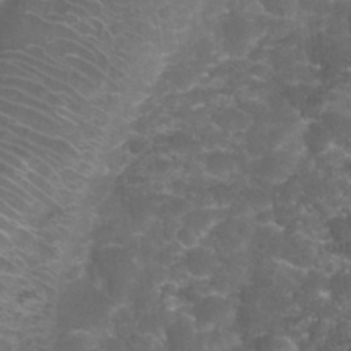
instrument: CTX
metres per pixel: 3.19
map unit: Nhu
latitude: 27.8206
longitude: -60.9513
